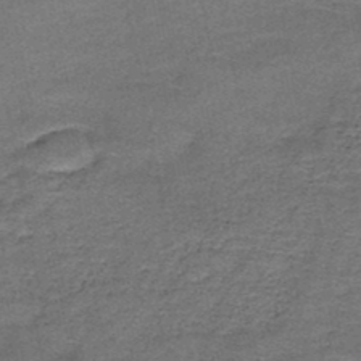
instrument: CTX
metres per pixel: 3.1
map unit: HNb
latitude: -48.2929
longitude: -42.0633
